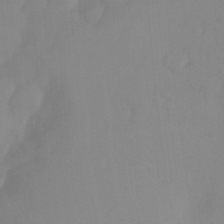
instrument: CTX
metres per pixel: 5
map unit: Ht
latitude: -15.1620
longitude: -55.7827
